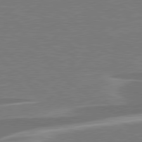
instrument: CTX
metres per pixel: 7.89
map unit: lApd
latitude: 79.1970
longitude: -93.4993
